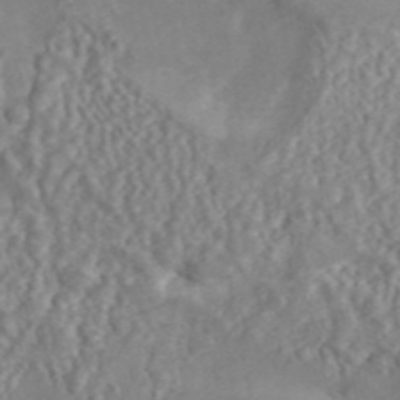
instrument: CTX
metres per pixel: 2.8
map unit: ANa
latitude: 45.3859
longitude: 27.2375
